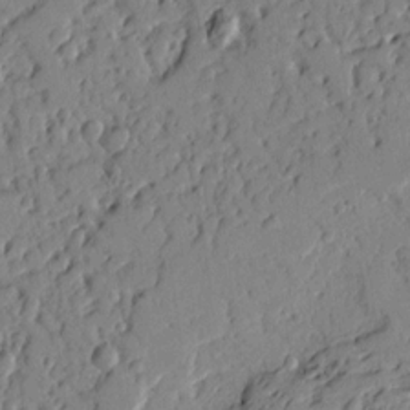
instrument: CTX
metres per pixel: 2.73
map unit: Ht
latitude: 10.5357
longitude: -77.7260
